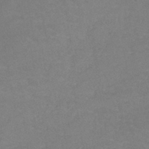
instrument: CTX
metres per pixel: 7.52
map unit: lHb
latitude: -40.7085
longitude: 66.1228
